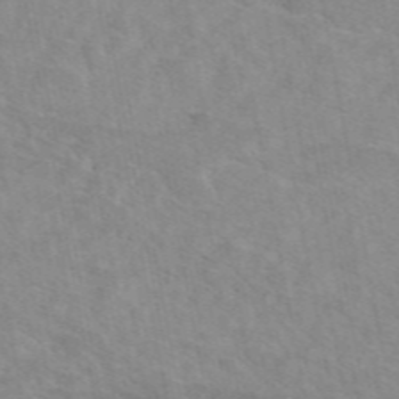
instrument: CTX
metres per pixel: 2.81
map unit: eAb
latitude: 48.4412
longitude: 120.7274
